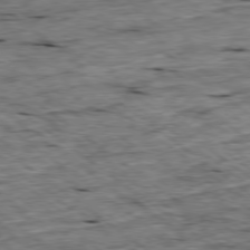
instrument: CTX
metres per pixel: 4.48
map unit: Ap
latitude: -78.8786
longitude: -87.8016
